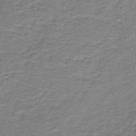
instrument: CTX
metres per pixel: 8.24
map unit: lHb
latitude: -43.7288
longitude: 55.1998
